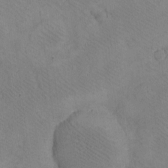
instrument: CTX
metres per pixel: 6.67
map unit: eHh
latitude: -8.4629
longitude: -68.1011
